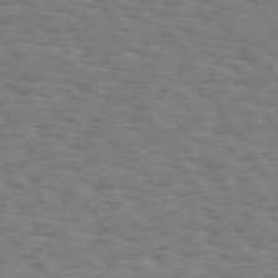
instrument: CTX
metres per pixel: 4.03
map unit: Hpe
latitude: 73.3482
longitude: -140.4978
